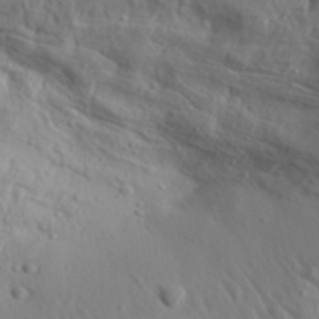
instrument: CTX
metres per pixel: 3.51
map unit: Aa
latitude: 31.1026
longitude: -135.8583
